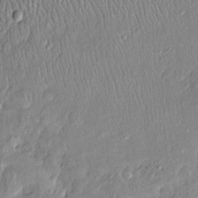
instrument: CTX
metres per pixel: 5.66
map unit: Htu
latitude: -6.1606
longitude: 158.5763
